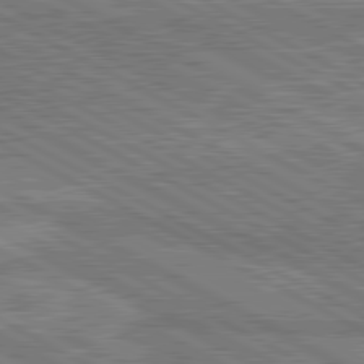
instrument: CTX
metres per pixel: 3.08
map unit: lApd
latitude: 80.8380
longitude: 144.1417
